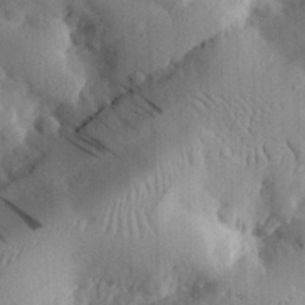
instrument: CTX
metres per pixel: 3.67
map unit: eHh
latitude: 29.4615
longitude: -80.3845
